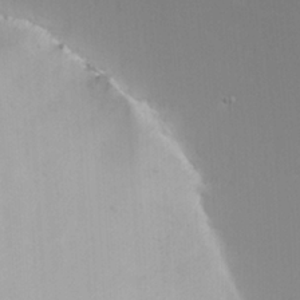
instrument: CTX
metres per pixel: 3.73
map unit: Nhu
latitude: -6.2550
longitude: -67.0458
